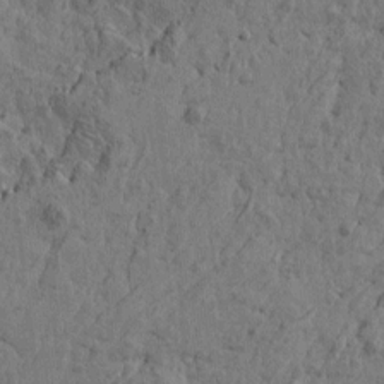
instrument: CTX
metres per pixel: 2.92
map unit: Htu
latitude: -5.6533
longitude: 179.6910
